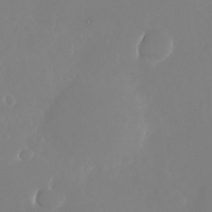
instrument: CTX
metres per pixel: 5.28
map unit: Nhu
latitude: -26.1794
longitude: -72.1389
